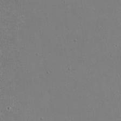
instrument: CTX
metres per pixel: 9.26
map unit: eHh
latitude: 18.8191
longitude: -72.1767
